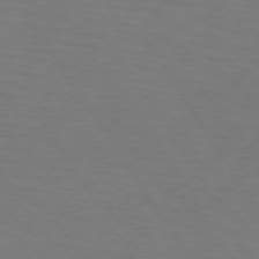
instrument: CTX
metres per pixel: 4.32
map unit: lApd
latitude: 73.1215
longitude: -75.5938
